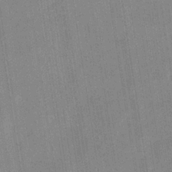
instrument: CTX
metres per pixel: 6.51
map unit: eHb
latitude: -35.6911
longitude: 73.8044
